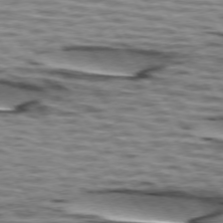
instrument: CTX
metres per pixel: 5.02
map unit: lApd
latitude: 74.2334
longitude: -53.2915
